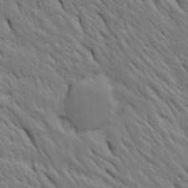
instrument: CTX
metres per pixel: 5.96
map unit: Htu
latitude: -3.9745
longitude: 152.0283
